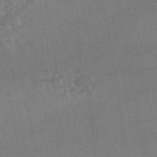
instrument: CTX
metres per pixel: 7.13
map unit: HNhu
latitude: -44.7274
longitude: 92.2739
